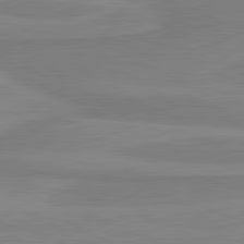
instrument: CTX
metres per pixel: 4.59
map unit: lApd
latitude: 81.1214
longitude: 170.9542
